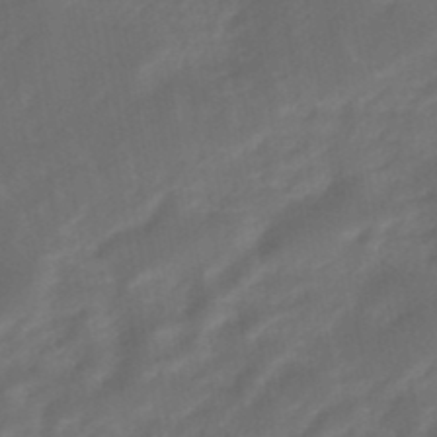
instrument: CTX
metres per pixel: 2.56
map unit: eHb
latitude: -47.8044
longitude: 85.4265
